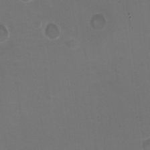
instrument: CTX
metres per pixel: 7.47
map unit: HNhu
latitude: -2.3306
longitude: -3.0647
